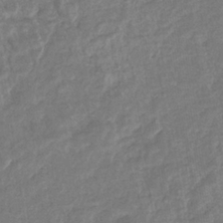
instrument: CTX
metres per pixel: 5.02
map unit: eHb
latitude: -34.9353
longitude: 76.8408
